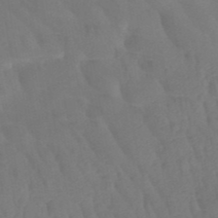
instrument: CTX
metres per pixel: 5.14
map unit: HNb
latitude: -49.6533
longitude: -53.1592
